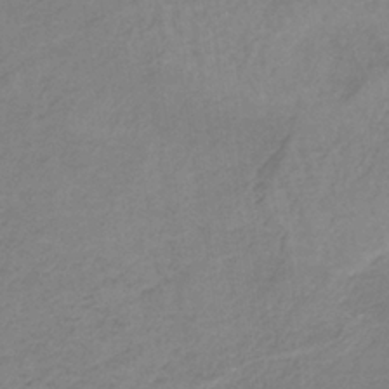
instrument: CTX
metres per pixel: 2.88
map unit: HNb
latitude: -35.4643
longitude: 56.0283
